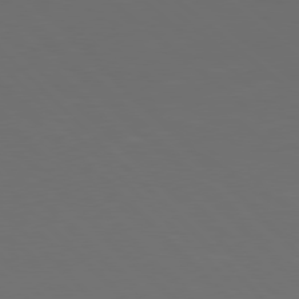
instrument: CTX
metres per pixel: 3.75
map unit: Hpe
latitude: 77.7827
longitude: -169.4993
